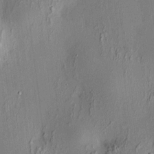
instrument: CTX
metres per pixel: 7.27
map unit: HNhu
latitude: 7.5560
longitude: 13.0675
